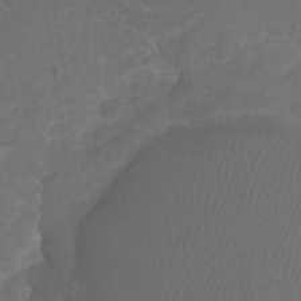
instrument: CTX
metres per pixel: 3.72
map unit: Nhu
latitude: -15.8990
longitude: -58.2523
